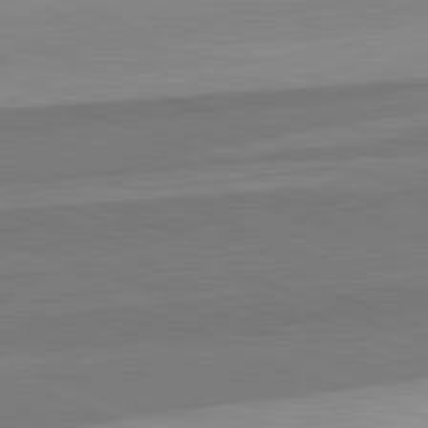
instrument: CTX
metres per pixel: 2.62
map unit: lApd
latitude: 82.3656
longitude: 138.0283
